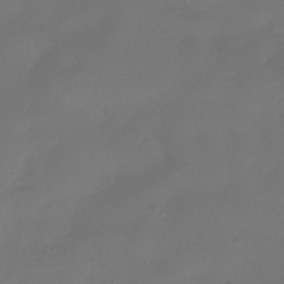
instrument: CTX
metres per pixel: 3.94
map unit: HNhu
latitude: -39.8234
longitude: 96.6141
